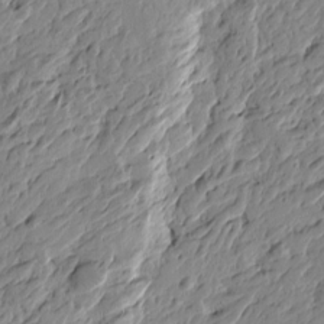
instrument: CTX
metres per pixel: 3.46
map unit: Htu
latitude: -4.2739
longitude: -178.8191
